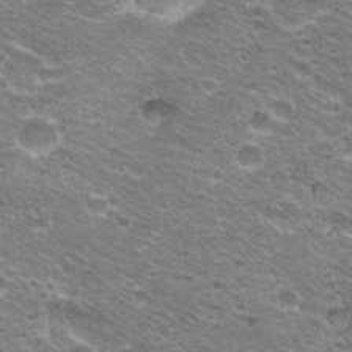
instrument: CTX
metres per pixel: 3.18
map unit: Hto
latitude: 21.1970
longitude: -32.9136
